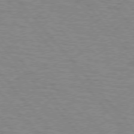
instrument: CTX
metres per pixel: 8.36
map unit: lApd
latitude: 75.9339
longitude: -75.1970
